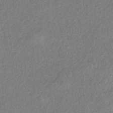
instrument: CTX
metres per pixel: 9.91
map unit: HNb
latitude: -33.0676
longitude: 56.1228
